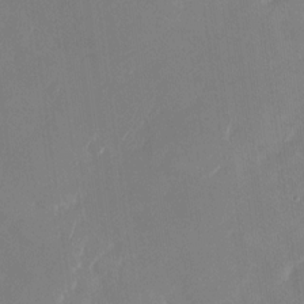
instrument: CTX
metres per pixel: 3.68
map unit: Nhu
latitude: -28.6141
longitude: -65.9906
